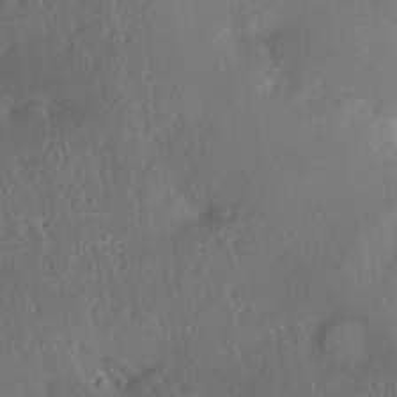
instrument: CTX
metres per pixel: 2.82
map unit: Aa
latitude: 15.1593
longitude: -148.1956
